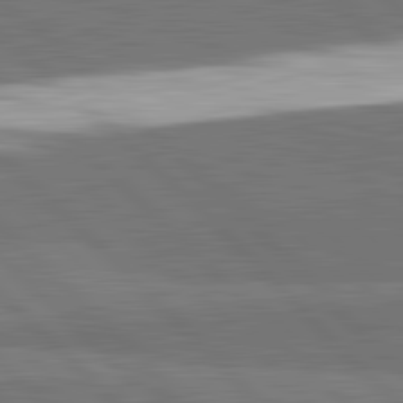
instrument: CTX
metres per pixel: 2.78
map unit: lApd
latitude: 82.3467
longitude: 162.6518
